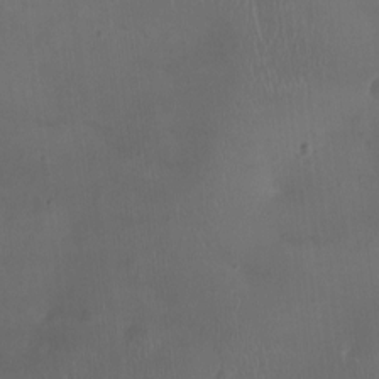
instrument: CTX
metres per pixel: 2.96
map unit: Nhu
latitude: -12.1417
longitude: -41.3292
